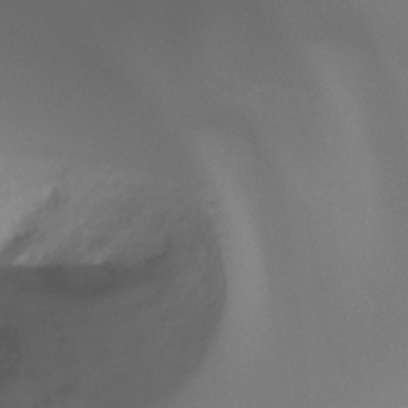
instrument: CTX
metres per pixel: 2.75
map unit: Ht
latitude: -16.5007
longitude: -45.3859
